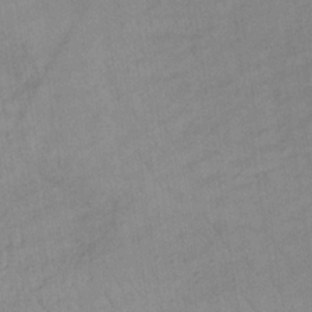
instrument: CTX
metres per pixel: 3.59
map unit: lHb
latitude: -34.1417
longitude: 71.7289
